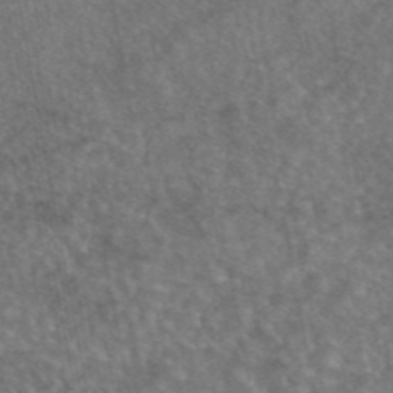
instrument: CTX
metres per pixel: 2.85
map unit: eAb
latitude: 45.2915
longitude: 108.7463
